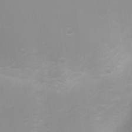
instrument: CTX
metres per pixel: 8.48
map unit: Ht
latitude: 3.2915
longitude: -22.7813
